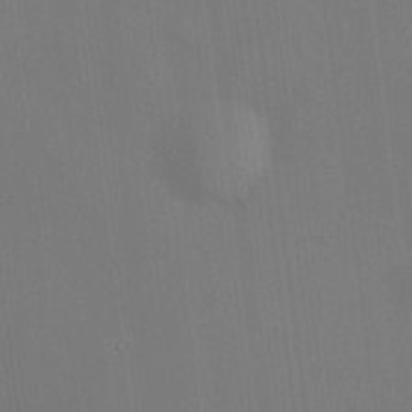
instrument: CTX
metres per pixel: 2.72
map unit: HNhu
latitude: 8.7057
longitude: 14.9164
